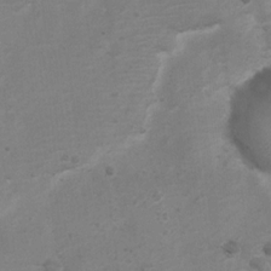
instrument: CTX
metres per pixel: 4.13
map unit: Ht
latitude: 3.3104
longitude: -28.4223
